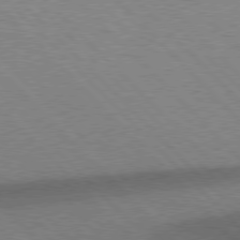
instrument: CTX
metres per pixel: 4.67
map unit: Hpe
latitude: 77.5560
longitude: -152.4790
